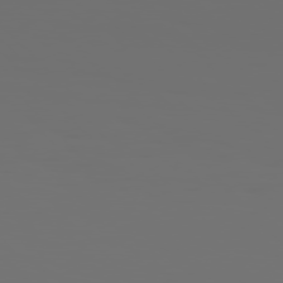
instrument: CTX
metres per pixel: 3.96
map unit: Hpe
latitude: 76.7057
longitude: -141.0080
